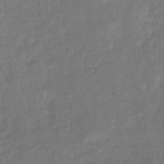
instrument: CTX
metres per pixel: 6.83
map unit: eHb
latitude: -30.2928
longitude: 71.5588
